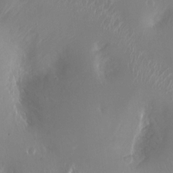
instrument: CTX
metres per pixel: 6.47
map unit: Ht
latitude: -15.1809
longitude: -41.5749
